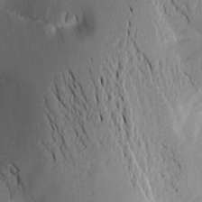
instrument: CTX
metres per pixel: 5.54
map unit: Aa
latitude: 15.6505
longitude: -148.1389
